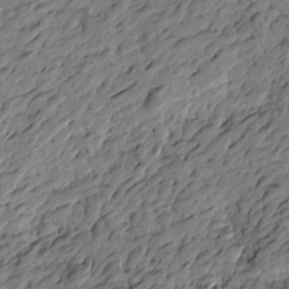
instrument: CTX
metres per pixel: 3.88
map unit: Htu
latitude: -2.5762
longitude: -178.9136
